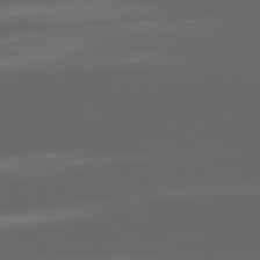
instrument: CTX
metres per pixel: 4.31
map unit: lApd
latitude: 81.4993
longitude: -146.8569
